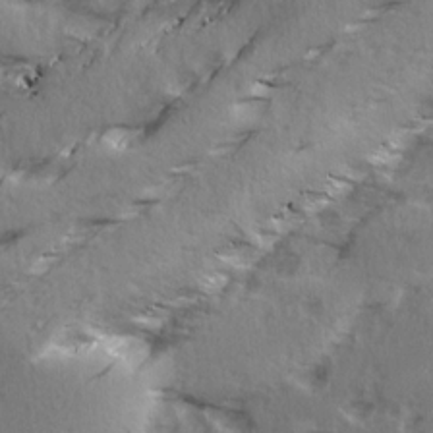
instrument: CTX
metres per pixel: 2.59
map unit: Ave
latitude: 14.9136
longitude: -105.0081
